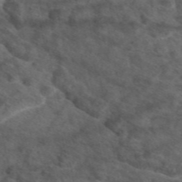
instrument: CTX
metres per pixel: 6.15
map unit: eAb
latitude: 47.4994
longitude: 111.4265
